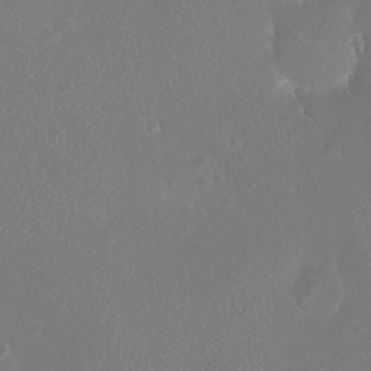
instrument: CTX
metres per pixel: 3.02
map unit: eHh
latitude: -8.8786
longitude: -69.8583
